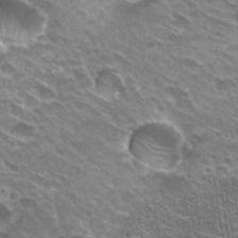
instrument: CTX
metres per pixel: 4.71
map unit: Hto
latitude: 31.1215
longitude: -43.0270
